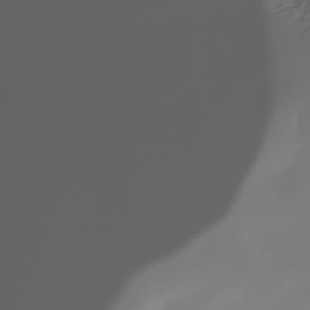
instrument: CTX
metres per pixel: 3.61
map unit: Nhe
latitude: -34.9542
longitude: -144.6679
